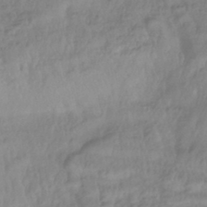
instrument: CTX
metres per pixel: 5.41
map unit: lHb
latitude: -42.4817
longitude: 81.8423
